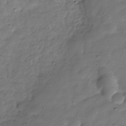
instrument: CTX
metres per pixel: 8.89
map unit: Hve
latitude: -31.7288
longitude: 91.7289
